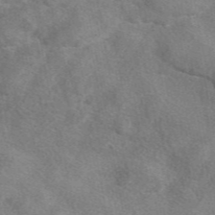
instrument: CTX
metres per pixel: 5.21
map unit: eAb
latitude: 47.8773
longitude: 123.2943
